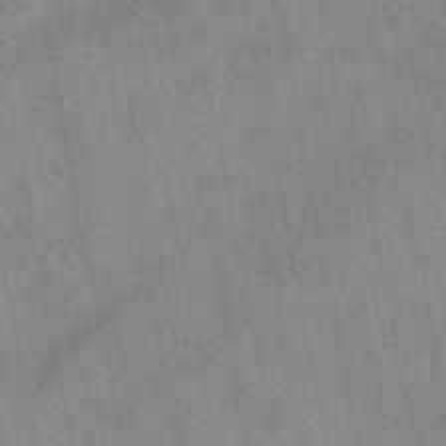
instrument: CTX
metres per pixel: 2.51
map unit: eAb
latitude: 48.4979
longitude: 111.3698
